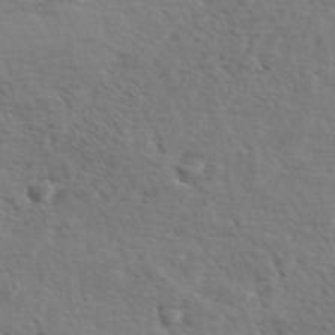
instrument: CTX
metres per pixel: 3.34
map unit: eHh
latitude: 36.5924
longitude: -138.8191
